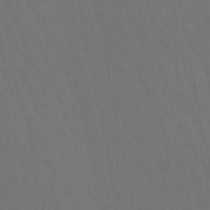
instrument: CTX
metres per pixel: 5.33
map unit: eHb
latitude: -50.0661
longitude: 75.1054
